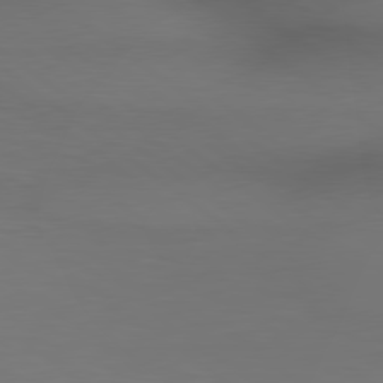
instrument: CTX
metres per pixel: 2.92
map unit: lApd
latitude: 79.2348
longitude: -173.2536
